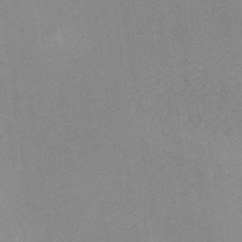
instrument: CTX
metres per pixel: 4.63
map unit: HNb
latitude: -31.7855
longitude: 62.2928
